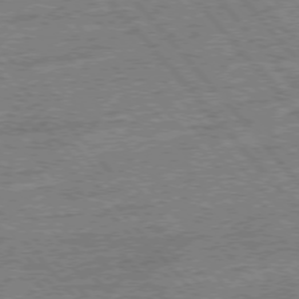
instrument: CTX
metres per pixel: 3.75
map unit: Ap
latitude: -77.2943
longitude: -96.6301
